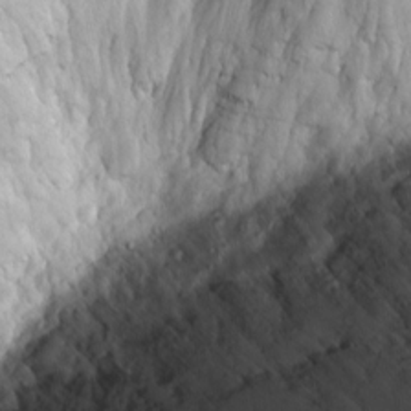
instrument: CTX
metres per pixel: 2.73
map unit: Nhu
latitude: -4.8030
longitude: -82.8002
